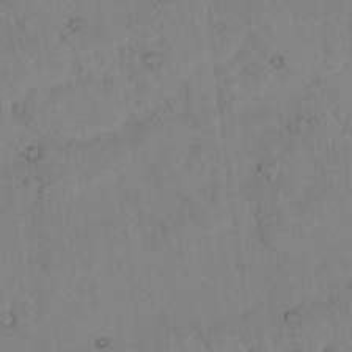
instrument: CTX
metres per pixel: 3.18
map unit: lAvf
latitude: 8.3090
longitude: 169.6721
